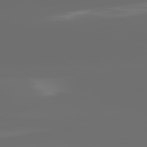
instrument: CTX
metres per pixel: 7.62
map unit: lApd
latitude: 81.9717
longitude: -165.7072
